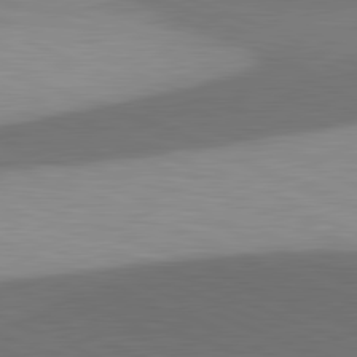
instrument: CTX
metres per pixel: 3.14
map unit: lApd
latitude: 81.6316
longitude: 137.5966
